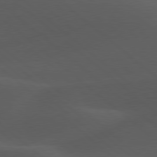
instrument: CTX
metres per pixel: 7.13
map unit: lApd
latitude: 78.1200
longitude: -54.8002
